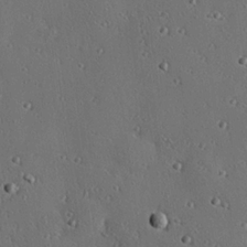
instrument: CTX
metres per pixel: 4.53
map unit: eHh
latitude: 23.2726
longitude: -91.4237
